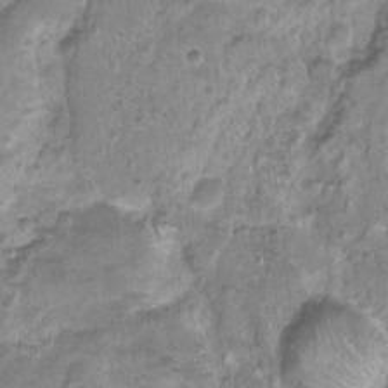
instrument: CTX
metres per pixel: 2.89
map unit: Nhu
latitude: 3.1214
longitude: -16.0255
